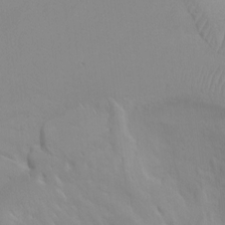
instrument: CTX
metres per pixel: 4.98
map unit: Ht
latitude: -0.5007
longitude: -16.0255
